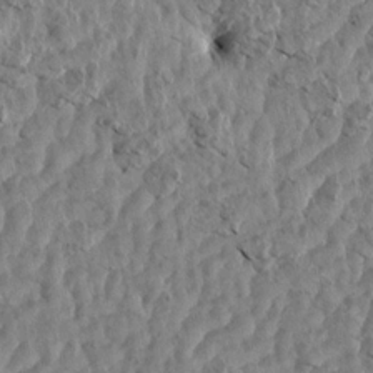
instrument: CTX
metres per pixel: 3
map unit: Aa
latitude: 14.6491
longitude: -141.9339
